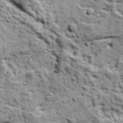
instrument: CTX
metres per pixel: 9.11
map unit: Ave
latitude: 17.7639
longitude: -134.1766
